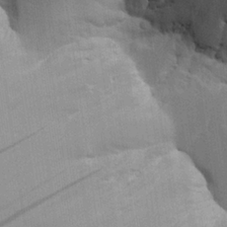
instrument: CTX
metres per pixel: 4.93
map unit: Aa
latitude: 26.3089
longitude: -129.7638
